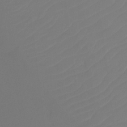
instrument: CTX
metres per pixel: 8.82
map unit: Ht
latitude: -14.1606
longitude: -50.4979
